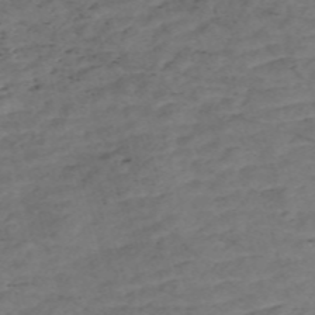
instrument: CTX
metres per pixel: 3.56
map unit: Nve
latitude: -58.5195
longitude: 54.3306
